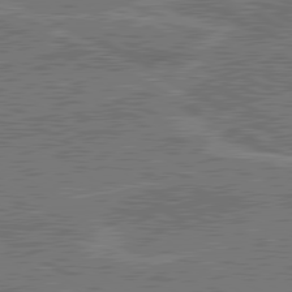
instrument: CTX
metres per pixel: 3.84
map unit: lApd
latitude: 80.6490
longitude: 118.8408
